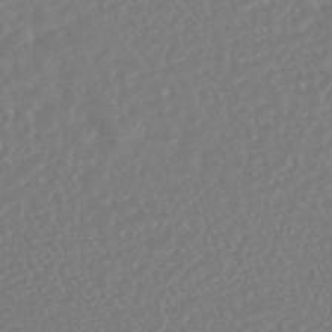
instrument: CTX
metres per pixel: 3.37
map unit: HNhu
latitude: -45.2943
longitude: 104.0661
